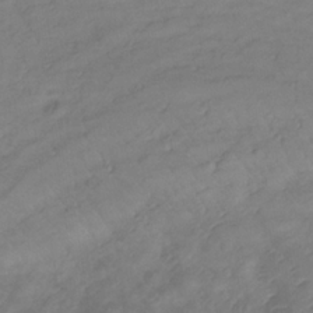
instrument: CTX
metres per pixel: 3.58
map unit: lHb
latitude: -33.8612
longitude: 72.1228
